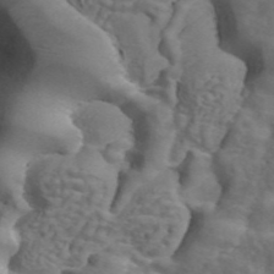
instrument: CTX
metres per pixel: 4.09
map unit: ANa
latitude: 44.1200
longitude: 25.4454
